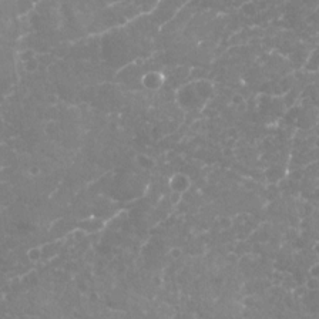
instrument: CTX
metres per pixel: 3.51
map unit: Nhu
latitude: -19.5966
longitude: -57.4048
